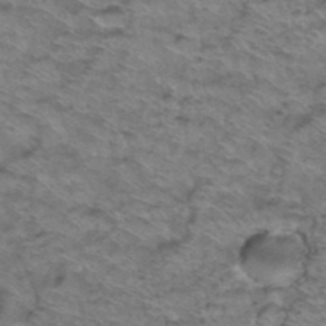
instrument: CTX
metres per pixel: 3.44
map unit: Hto
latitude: 38.4601
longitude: -44.4034
